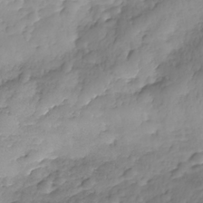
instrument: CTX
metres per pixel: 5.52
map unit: Nhe
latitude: -37.5021
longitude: -147.5749
